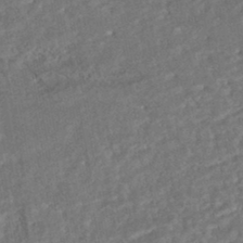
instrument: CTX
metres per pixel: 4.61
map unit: HNhu
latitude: -45.5399
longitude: 100.3684
